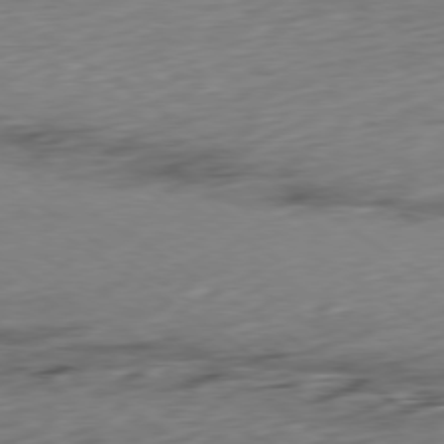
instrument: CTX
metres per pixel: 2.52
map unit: Hpe
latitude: -79.0864
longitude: -16.3278
